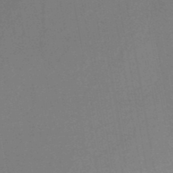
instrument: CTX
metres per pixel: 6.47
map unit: HNb
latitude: -47.5777
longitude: -39.8205
